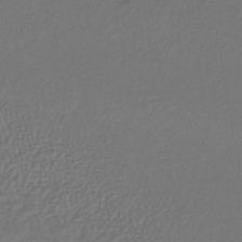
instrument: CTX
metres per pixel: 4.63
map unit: lHb
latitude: -43.6154
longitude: 70.5763
